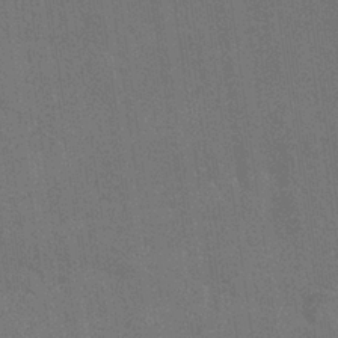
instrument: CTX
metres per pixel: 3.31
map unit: Nhu
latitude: 27.0081
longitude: -64.4790
